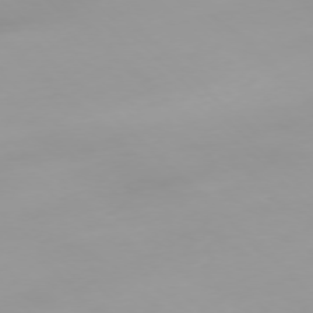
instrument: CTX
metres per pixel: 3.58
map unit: Ap
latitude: -77.3699
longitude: -81.8583
